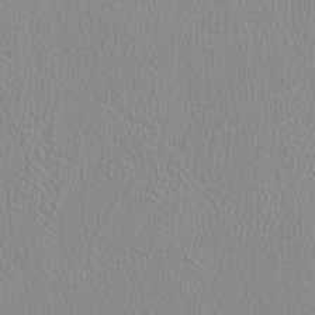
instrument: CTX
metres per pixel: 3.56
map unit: HNhu
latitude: -0.5196
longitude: -0.7435
